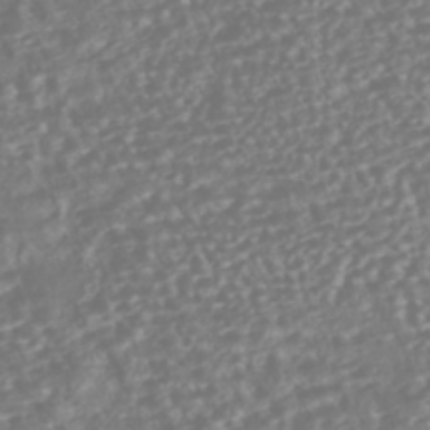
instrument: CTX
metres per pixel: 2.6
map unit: HNhu
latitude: -46.1228
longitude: 105.2565
